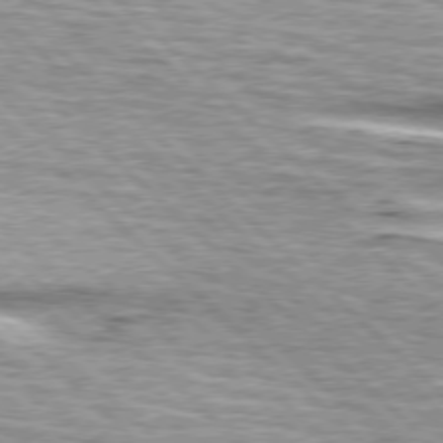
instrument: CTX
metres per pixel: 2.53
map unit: lApd
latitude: 76.5545
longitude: -79.9528
